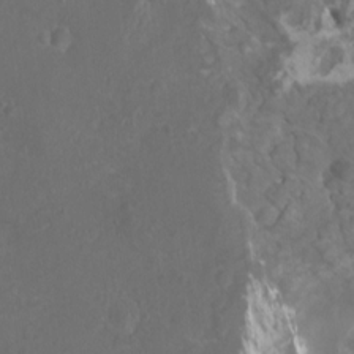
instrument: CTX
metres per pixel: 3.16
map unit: HNhu
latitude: 0.9702
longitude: 7.5210
